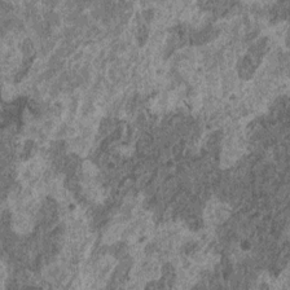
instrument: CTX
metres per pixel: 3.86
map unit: HNhu
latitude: 0.6868
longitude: 5.1431
